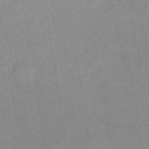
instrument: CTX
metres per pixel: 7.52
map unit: lHb
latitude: -37.3131
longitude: 71.2754
